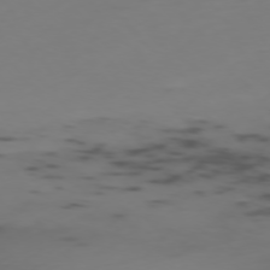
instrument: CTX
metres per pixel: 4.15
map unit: Ap
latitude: -76.3495
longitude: -67.1781
